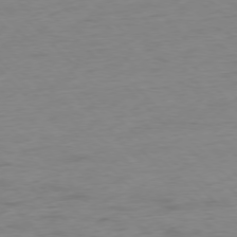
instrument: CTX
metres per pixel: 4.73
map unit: Ap
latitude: -77.5021
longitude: -82.9702
